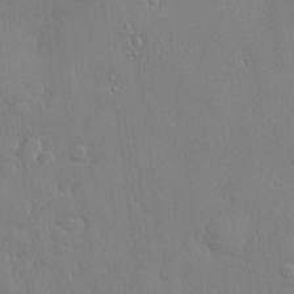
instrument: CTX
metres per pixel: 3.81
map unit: lHvf
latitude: 21.4616
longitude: 141.8989
